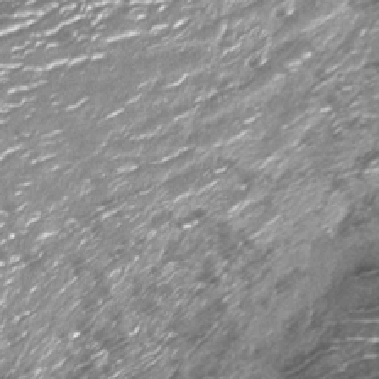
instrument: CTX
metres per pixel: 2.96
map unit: Nhu
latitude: -13.6344
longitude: -22.7057
